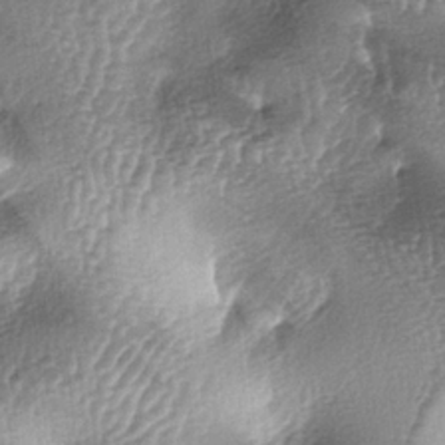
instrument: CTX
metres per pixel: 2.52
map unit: lAa
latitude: -6.1228
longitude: -128.1011
